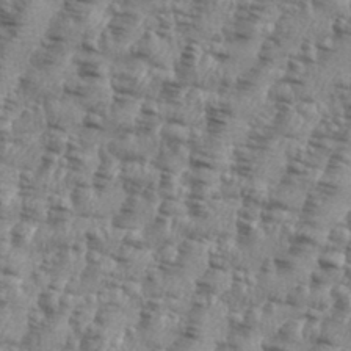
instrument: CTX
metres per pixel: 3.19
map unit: eHh
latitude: 35.3859
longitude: -136.6113
